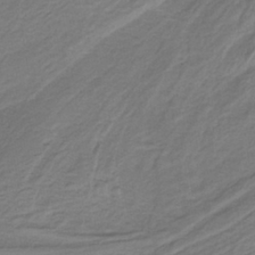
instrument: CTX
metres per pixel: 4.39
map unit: lHb
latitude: -39.0864
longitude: 53.5021
